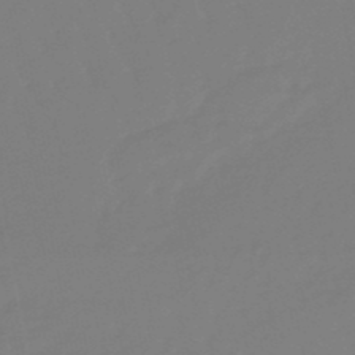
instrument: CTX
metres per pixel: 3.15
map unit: lHb
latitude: -48.9920
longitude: 78.5573
